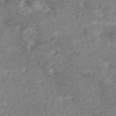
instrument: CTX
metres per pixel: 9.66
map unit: Nhe
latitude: -48.5007
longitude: -173.2348
